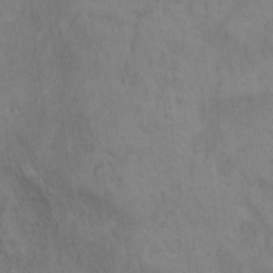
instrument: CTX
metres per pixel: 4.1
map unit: Ht
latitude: 9.7450
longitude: -39.3671
